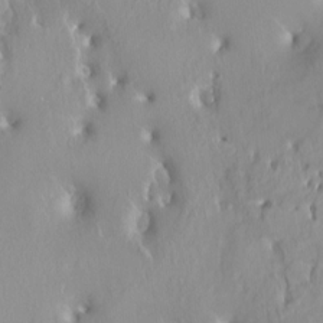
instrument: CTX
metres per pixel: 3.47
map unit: HNhu
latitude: 2.4979
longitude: 7.6722
